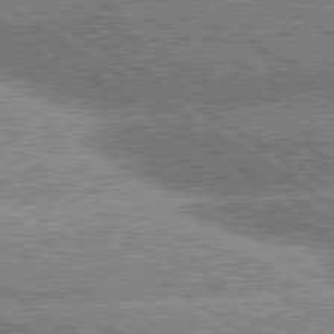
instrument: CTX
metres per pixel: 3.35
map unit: lApd
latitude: 80.3467
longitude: -151.5938
